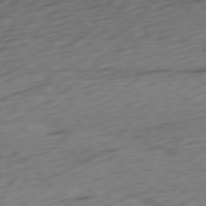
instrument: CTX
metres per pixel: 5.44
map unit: Ap
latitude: -77.2187
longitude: -79.5938
